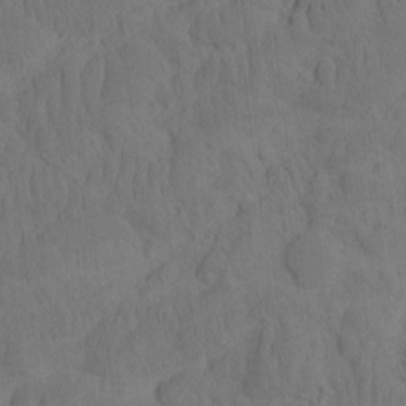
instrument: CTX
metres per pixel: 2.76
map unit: eHh
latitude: -1.8801
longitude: 16.3685
